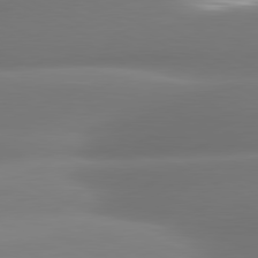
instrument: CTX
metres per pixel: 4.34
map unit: lApd
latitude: 80.7057
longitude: -160.0822
